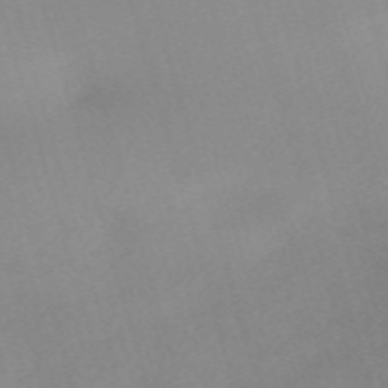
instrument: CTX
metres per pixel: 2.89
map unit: eHh
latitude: -61.3888
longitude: 49.9178
